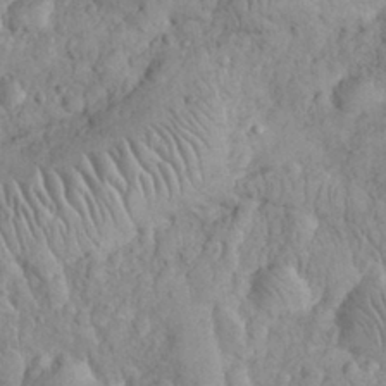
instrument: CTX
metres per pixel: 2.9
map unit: eHh
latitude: 32.5357
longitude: -64.7435
